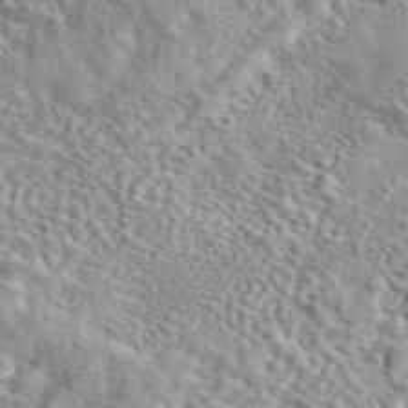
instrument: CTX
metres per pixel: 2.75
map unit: eAb
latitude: 44.1766
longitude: 113.9178
